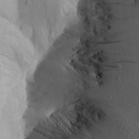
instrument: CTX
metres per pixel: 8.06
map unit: Aa
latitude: 15.3482
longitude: -145.7827
